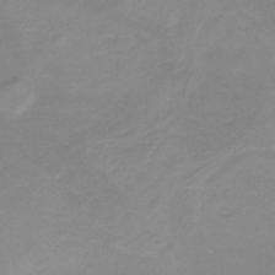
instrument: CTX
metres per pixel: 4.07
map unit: HNb
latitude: -33.1431
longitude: 60.8219
